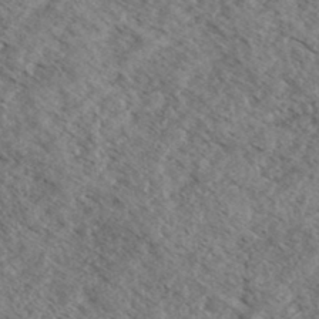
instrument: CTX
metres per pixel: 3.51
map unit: eHh
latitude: 36.1011
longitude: -139.4993
